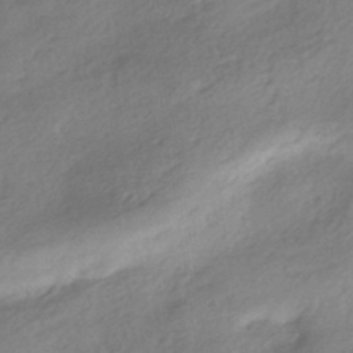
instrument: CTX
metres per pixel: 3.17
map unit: HNhu
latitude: -40.7652
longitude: 93.1242
